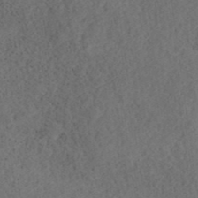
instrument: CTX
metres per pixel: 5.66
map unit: ANa
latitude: 39.8394
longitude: 20.2550
